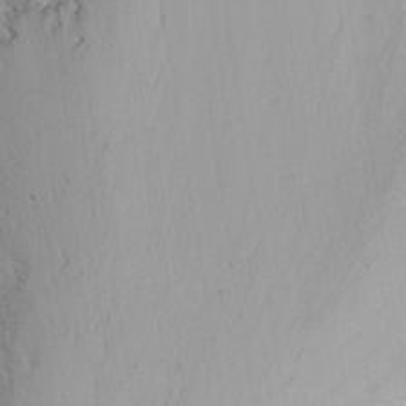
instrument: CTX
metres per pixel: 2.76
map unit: Nhu
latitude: -6.2550
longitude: -67.8772
